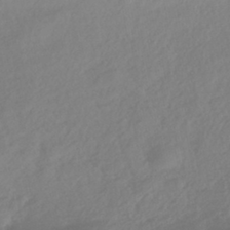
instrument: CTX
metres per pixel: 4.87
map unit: HNhu
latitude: -41.9367
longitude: 93.5021
